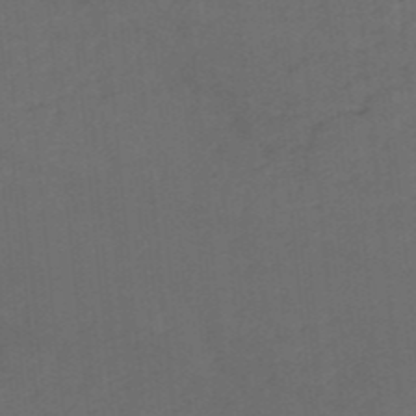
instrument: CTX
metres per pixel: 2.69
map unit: eHb
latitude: -48.3118
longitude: 88.9919
